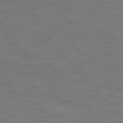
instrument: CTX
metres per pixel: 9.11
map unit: Ap
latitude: -76.2928
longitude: -61.9717
